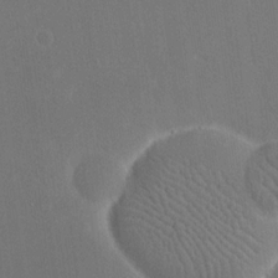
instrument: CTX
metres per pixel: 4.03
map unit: eHh
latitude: 19.1970
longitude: -67.8016
